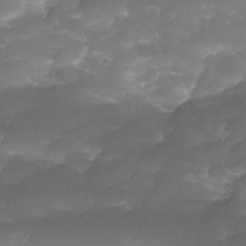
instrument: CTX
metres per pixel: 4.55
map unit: Nhe
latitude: -35.0864
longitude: -146.5168
